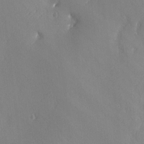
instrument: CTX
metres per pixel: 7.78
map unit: Ave
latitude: -6.5007
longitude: -119.8583
